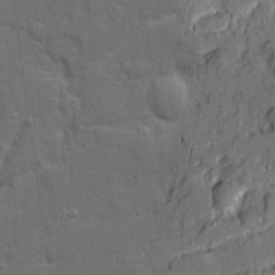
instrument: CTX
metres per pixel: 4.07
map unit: Ave
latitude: 19.7449
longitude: -128.5357
